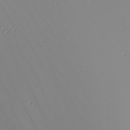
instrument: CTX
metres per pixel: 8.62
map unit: Nhu
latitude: -7.4832
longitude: -95.8206
